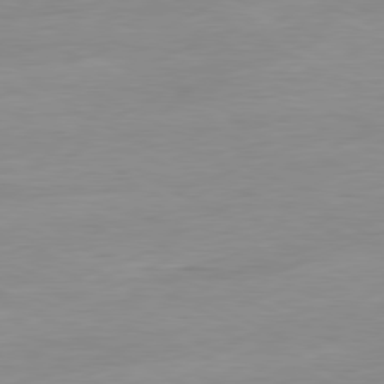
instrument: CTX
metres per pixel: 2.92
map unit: Ap
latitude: -81.1809
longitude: -95.4616
